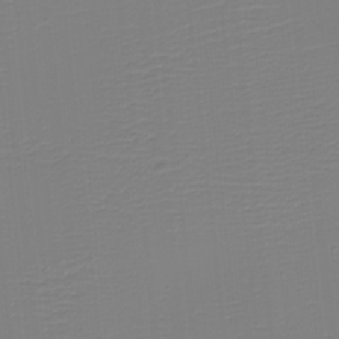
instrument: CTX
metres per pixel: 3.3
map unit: eHh
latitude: -5.4832
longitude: -84.7057
